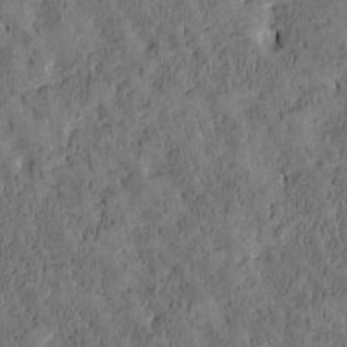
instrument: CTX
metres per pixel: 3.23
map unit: Htu
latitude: -3.4076
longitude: 174.8974
